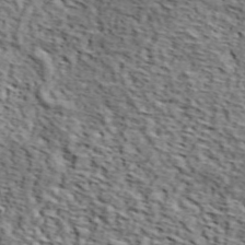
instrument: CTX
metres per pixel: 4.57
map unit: lHvf
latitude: 38.8758
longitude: -87.1781
